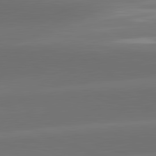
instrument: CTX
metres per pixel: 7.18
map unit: lApd
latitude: 81.9717
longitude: -161.0458
